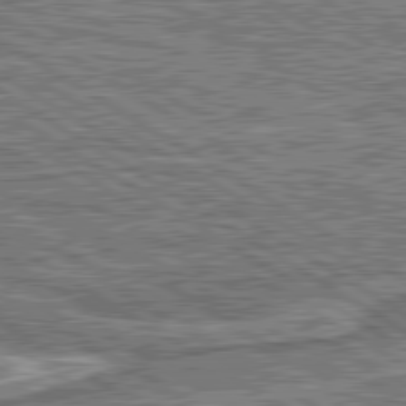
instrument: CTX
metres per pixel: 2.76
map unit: lApd
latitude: 80.5735
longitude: 173.1242
